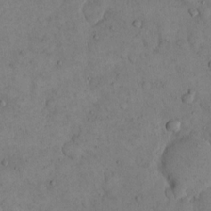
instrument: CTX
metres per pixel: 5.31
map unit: eHh
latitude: 14.2523
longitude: -67.3292
